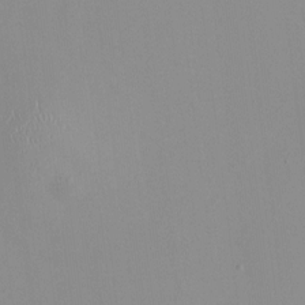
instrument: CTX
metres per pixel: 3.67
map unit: HNhu
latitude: -1.8612
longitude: -7.2915
